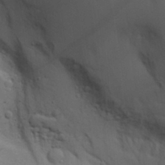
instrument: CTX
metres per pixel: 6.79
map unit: Aa
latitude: 19.3481
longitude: -126.0822
